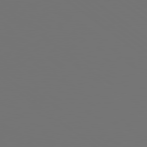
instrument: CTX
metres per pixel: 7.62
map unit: Hpe
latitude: 78.6302
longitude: -175.5938
